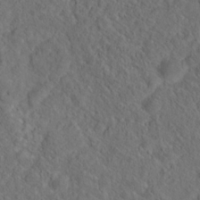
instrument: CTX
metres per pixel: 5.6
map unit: Hto
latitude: 18.9513
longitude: -39.3482
